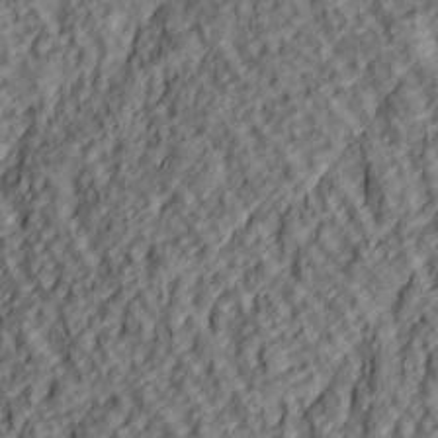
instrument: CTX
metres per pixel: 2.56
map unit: lAa
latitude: 5.3671
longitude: -116.6868
